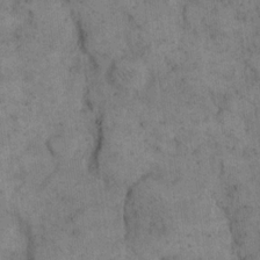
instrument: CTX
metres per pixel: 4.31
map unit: eHh
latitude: 15.7639
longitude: -65.1025
